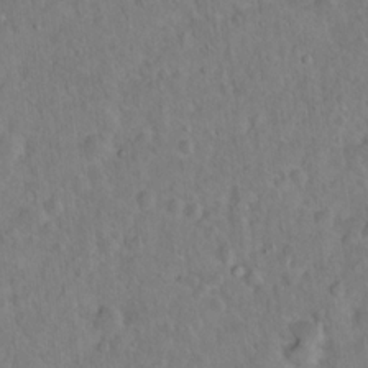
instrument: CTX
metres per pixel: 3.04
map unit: Hto
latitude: 13.0270
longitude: -36.6680
